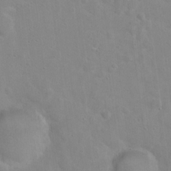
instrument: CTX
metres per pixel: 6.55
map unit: Hto
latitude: 16.8191
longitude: -39.2915
